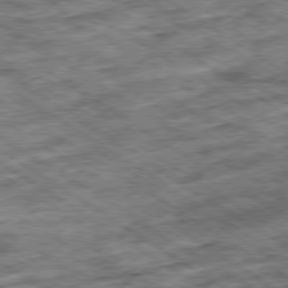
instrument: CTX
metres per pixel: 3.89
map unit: Ap
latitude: -79.6155
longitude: -51.2348
